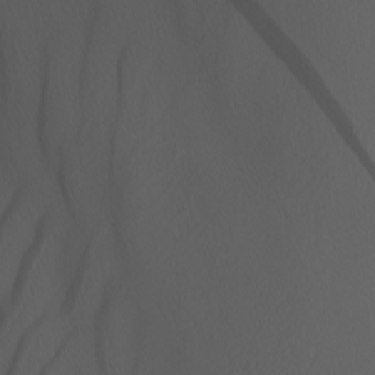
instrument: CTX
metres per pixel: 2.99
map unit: Nhu
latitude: -5.4454
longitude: -95.4616
